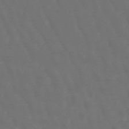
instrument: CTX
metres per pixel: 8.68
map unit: lHb
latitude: -46.1417
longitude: 76.5196
